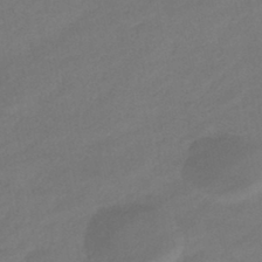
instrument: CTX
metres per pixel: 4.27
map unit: eHb
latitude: -39.6722
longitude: 82.5007
